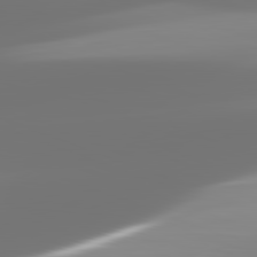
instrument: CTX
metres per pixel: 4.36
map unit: lApd
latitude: 82.2711
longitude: -150.8191
